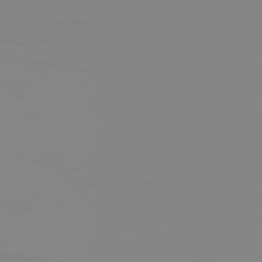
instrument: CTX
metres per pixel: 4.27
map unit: Hpe
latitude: 74.7624
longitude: -127.7828
